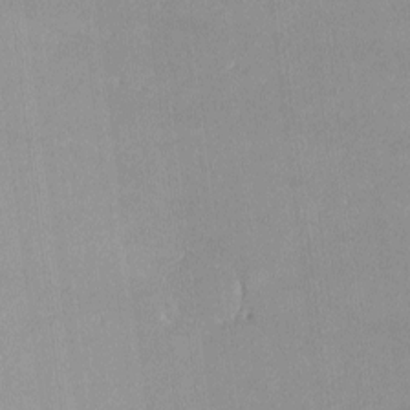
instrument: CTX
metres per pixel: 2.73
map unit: lHvf
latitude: -13.0298
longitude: -102.8569
